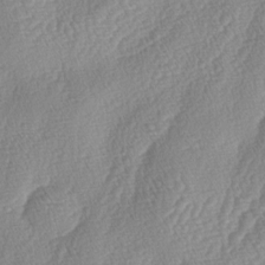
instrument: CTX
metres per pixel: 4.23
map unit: lAa
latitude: -5.1053
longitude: -129.6694
